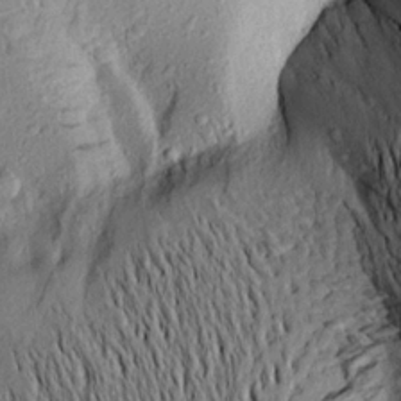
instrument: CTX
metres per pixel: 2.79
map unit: Aa
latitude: 16.2900
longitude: -147.0648
